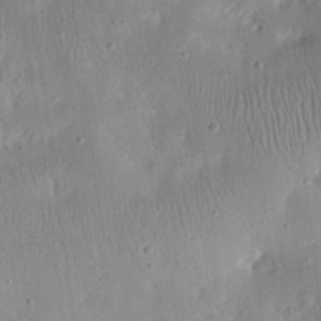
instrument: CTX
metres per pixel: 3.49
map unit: eHh
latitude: 23.8583
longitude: -67.8016
